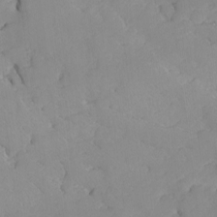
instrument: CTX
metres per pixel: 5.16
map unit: Ave
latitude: -8.9164
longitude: -116.9703
